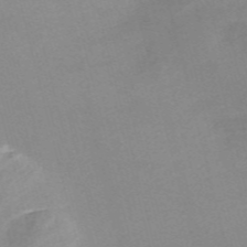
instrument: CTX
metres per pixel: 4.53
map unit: Nve
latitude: -57.4832
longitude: 58.9163
